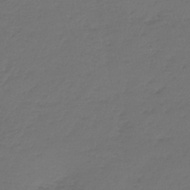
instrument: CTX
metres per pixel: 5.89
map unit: lHb
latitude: -43.9556
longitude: 62.7463
